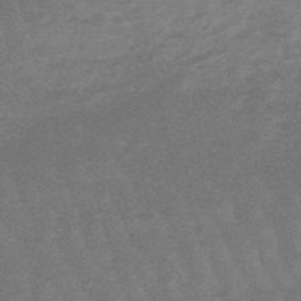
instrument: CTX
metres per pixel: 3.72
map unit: lHb
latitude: -49.1809
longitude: 82.8975
